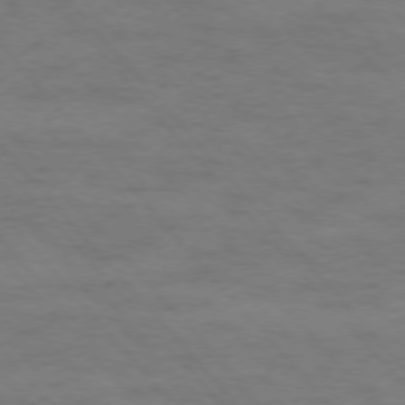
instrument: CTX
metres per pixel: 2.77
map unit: Ap
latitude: -76.2928
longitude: -61.6127
